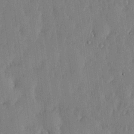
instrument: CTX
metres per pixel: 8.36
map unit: lHvf
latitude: 18.9324
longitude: -116.5924
